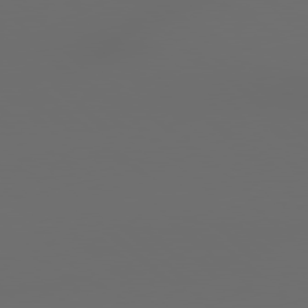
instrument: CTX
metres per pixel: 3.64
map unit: lApd
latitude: 79.0081
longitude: -167.1781
